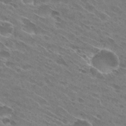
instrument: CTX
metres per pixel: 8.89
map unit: Hto
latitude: 28.8947
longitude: -43.9906
